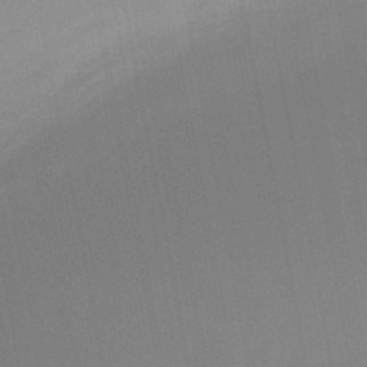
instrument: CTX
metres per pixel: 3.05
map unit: eHb
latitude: -47.7099
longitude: 88.8975
